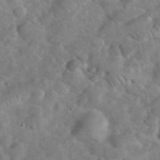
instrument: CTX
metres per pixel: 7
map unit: eHh
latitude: 37.5938
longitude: -64.6113
